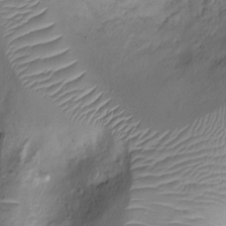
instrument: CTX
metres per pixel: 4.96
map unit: Ht
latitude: -9.4832
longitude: -20.1200
